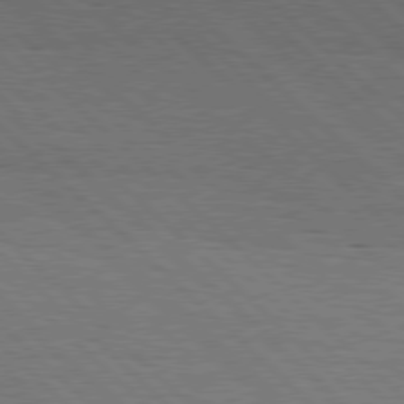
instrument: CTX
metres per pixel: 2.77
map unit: Hpe
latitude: 77.6882
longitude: -127.3671
